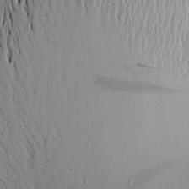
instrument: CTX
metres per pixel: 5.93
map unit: Aa
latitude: 18.9702
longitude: -148.6491
